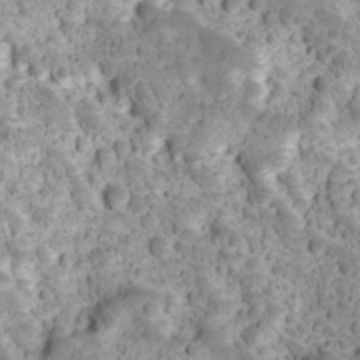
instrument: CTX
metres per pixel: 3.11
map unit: Ave
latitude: 11.6505
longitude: -105.5183
